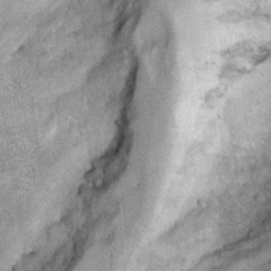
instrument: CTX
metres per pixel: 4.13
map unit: Hto
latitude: 10.7246
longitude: -36.7435
